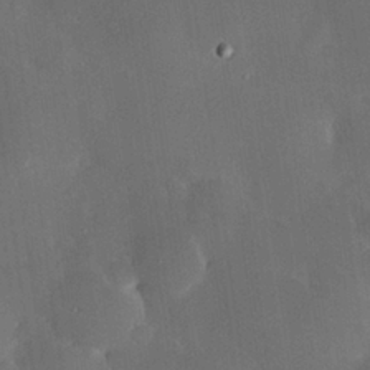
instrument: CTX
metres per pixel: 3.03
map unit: Hve
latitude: 24.9702
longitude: 150.7463
